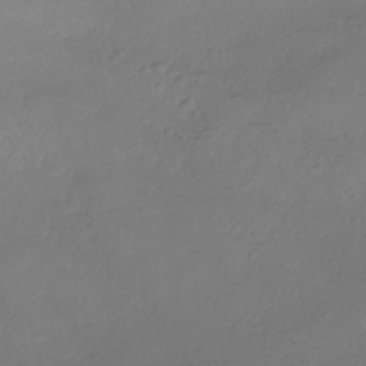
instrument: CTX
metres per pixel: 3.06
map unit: HNhu
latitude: -39.5588
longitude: 96.6708
